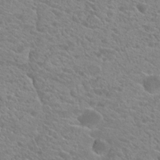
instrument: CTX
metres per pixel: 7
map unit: Hto
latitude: 21.4805
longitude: -39.0647
